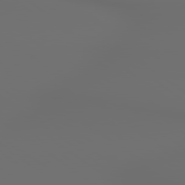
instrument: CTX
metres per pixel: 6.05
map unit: lApd
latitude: 79.2348
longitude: 176.6896
